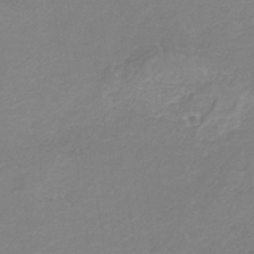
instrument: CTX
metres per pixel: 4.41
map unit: HNb
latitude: -35.3888
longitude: 56.0661
